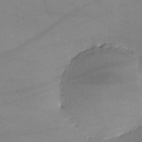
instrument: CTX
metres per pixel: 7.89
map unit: lHvf
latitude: -10.3684
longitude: -101.1970
